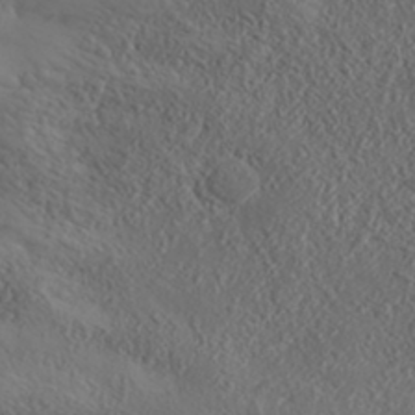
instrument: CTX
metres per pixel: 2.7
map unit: ANa
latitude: 35.5560
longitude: 14.7275
